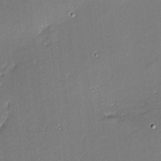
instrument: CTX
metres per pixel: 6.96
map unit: eHh
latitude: -3.0864
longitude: -81.6127
